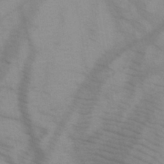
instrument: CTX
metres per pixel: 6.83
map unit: HNb
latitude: -45.5399
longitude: -41.3670
